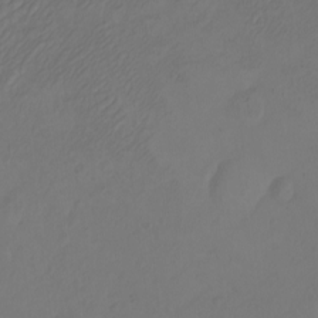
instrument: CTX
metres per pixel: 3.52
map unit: eHh
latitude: -2.8974
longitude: -74.2900
